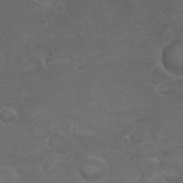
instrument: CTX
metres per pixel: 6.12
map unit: Nhu
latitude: 26.3845
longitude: -52.5735
